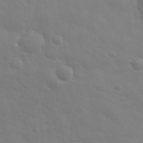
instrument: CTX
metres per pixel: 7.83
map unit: eHh
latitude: 31.1404
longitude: -70.2711
